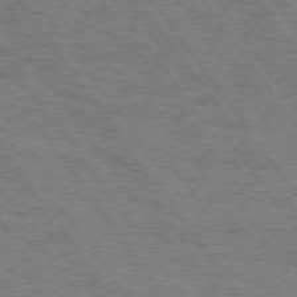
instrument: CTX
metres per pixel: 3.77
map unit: Hpe
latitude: 74.6302
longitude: -139.0647
